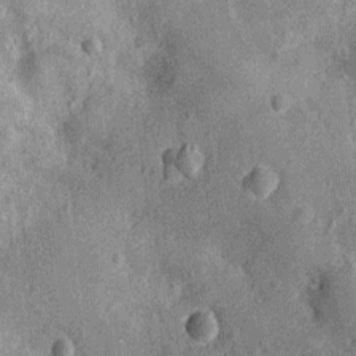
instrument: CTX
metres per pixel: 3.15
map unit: Nhu
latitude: -12.7841
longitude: -23.9906
